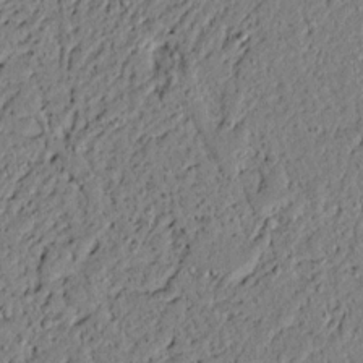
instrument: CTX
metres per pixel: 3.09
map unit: lAvf
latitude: 6.0444
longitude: 167.6344
